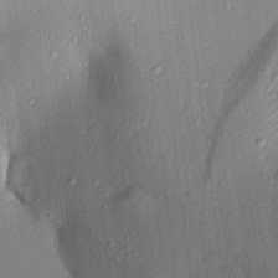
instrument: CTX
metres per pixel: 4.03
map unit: Aa
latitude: 16.9325
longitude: -147.7072
